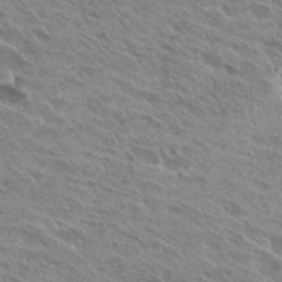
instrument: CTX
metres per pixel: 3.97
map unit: Hto
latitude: 25.9906
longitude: -40.3656
